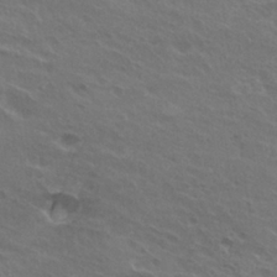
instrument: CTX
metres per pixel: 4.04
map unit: Hto
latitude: 24.8757
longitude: -38.4412
